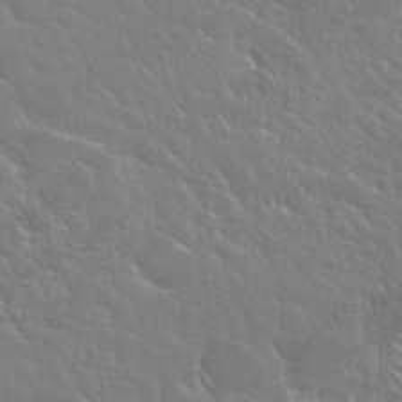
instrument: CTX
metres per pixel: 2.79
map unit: Nhu
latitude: 24.6868
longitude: -59.7261
